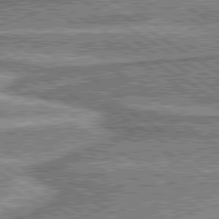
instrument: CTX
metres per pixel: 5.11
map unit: lApd
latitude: 80.2900
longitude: 172.9164
